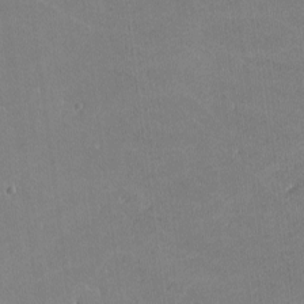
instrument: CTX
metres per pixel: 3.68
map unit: lHvf
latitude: -11.6533
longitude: -104.1578
